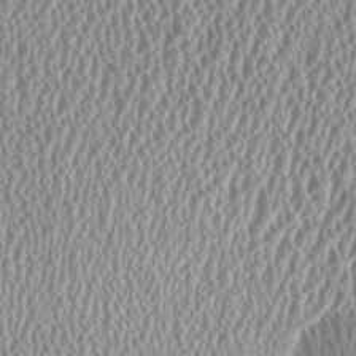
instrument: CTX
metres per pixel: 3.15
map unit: HNhu
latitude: -0.1228
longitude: 0.3873
